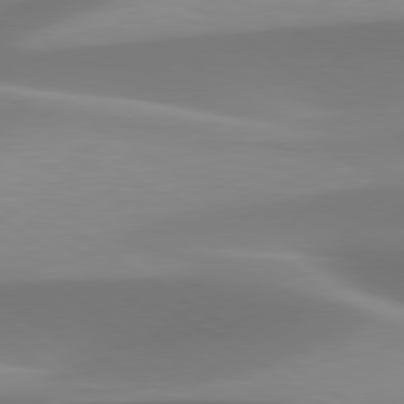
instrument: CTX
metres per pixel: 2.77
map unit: lApd
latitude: 79.6505
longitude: -92.6301
